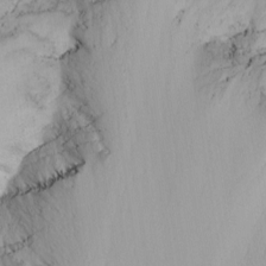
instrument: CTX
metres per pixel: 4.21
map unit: Nhu
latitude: -6.2361
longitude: -67.8772
